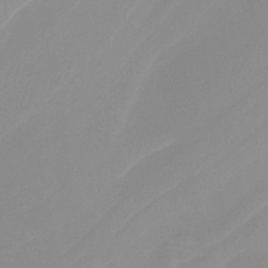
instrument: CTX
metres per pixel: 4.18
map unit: Ht
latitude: -12.7085
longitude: -49.3860
